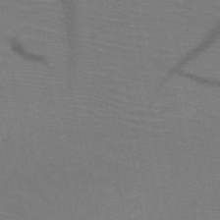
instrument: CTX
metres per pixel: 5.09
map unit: HNb
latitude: -50.0472
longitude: -44.7057
